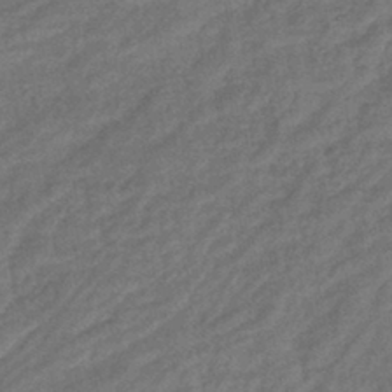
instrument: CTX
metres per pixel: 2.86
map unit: lHb
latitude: -42.6707
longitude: 79.5966
